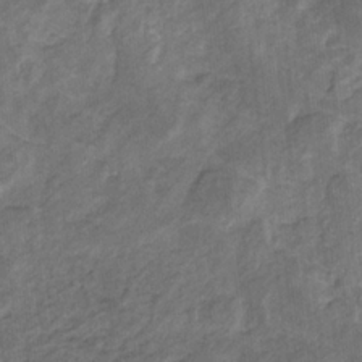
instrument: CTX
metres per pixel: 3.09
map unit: lHb
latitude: -31.3320
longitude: 66.0283
